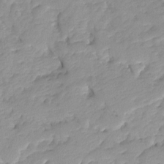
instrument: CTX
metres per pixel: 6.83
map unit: Ave
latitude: -8.1984
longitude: -117.0836
